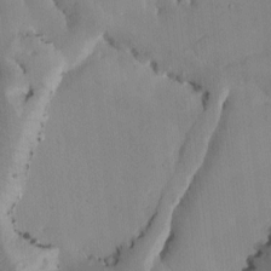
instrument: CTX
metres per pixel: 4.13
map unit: Htu
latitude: -3.4643
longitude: 168.2550
